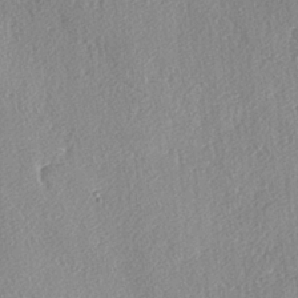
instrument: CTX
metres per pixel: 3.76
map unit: lAvf
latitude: -4.0850
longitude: -108.2333
